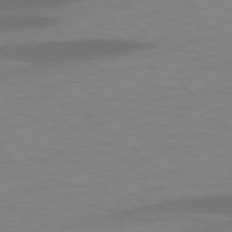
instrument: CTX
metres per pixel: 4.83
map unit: lApd
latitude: 77.7827
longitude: -59.9717
